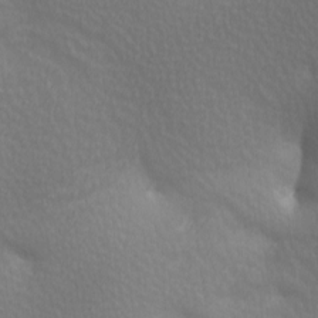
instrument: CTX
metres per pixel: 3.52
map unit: lAa
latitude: -9.9367
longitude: -125.7449
